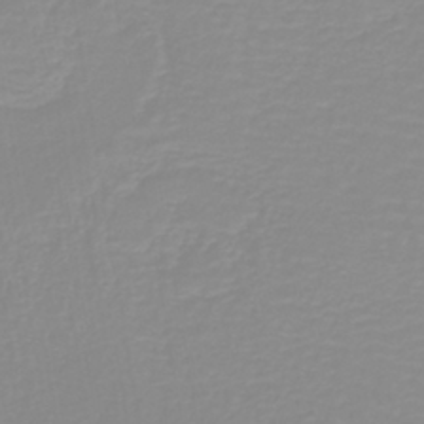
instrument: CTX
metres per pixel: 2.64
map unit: lHb
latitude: -40.1606
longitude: 60.2362
